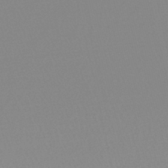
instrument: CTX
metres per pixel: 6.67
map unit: lHb
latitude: -44.4818
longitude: 56.1417
